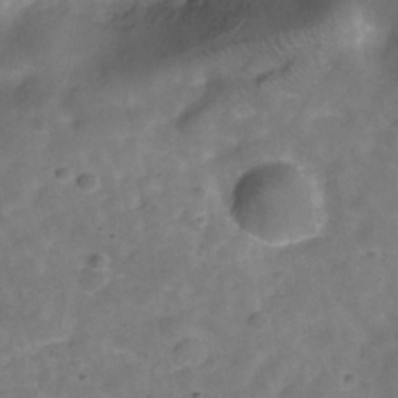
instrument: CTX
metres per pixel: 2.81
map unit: Hve
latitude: -29.6722
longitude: 92.7841
